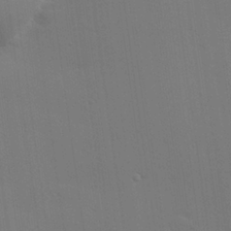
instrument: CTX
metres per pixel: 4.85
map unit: Hve
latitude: 26.6869
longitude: -91.4049
